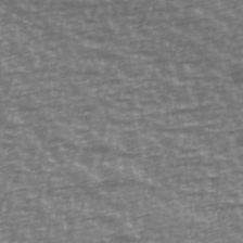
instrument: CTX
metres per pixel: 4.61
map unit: Ave
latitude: 40.0444
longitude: -114.1388
